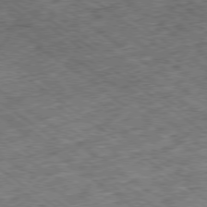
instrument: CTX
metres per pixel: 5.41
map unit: Ap
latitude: -79.3320
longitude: -50.5167
